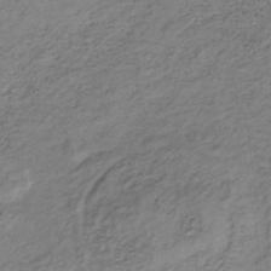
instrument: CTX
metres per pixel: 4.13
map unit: lHb
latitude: -33.5777
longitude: 65.5399
